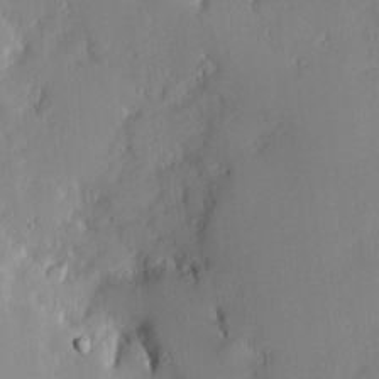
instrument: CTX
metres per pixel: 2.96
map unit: eHh
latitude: -1.0676
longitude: -85.8961
